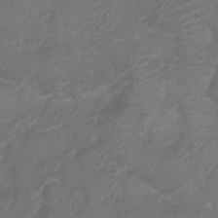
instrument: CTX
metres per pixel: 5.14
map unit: Ht
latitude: -2.3306
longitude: -20.3845
